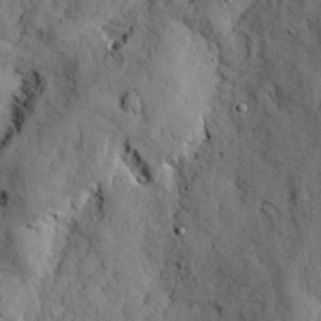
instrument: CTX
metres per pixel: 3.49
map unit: eHh
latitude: 23.9717
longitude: -80.3278
